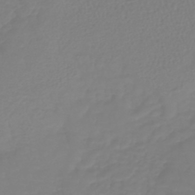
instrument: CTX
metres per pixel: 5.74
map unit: lHb
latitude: -42.3117
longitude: 60.5574
